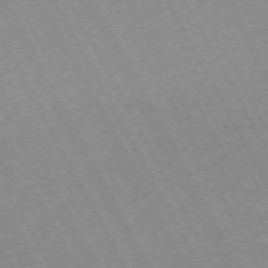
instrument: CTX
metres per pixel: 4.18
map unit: Hpe
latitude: -72.2739
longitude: 10.8786
